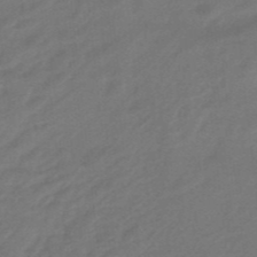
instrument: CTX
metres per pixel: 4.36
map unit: HNhu
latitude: -46.6140
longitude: 91.1431
